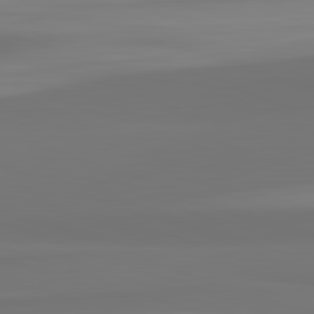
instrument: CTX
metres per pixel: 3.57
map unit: lApd
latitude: 82.5545
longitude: 158.8030
